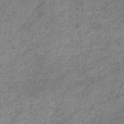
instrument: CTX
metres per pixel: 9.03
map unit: eHb
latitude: -33.0676
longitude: 71.5399
